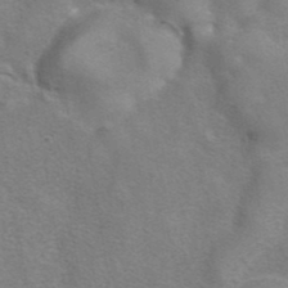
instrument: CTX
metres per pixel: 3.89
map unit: eAb
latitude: 41.5560
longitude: 105.8044
